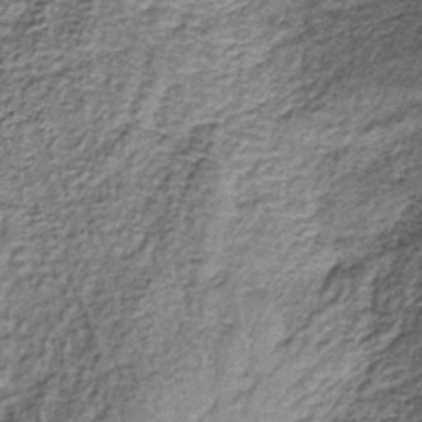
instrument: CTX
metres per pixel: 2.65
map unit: lHb
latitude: -37.9178
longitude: 66.2929
